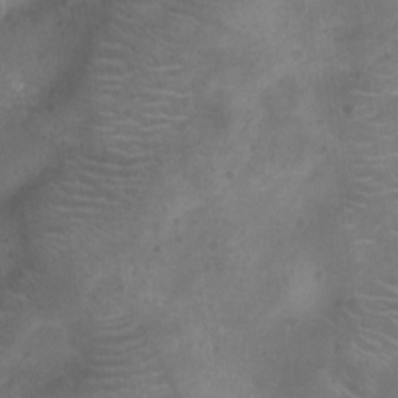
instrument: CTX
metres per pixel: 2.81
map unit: Nhu
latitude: -10.8030
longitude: -21.2726
